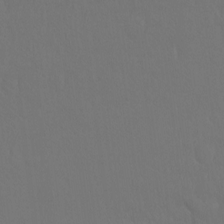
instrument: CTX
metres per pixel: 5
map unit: Hto
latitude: -10.8030
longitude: -38.0822
